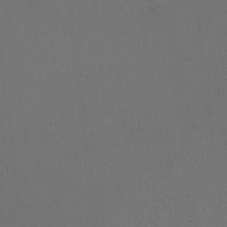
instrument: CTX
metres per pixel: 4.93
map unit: HNhu
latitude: -2.5951
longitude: -2.9136
